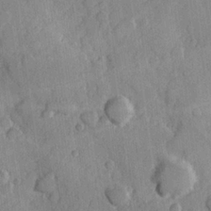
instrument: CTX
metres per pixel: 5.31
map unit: Hve
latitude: 23.5182
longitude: 148.0283
